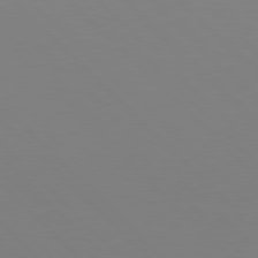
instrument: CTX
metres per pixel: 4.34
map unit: Hpe
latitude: 77.4993
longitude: -167.6505
